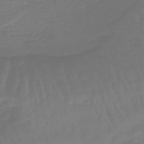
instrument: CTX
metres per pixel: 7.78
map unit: lHb
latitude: -43.0864
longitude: 63.6722
